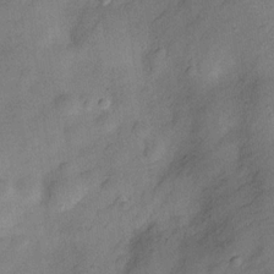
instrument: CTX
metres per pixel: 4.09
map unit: Hve
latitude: -27.8989
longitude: 92.5385
